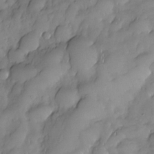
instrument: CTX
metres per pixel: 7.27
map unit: Nhe
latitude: -29.9178
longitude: -139.8016
